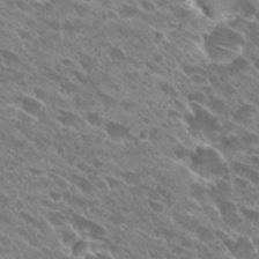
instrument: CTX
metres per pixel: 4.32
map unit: Hto
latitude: 27.6505
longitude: -41.7449
